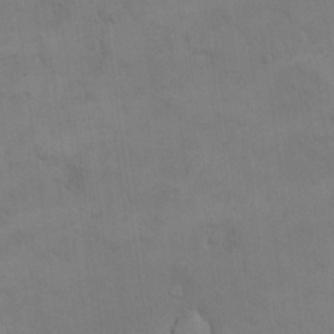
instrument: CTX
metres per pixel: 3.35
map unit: eHh
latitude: 17.0836
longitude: -66.2144
